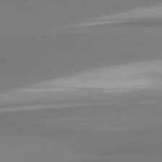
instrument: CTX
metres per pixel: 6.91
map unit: lApd
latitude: 81.6883
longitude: 165.6533
